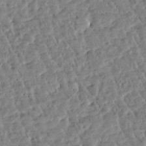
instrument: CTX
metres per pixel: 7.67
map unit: Htu
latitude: -3.0864
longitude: 176.2173
